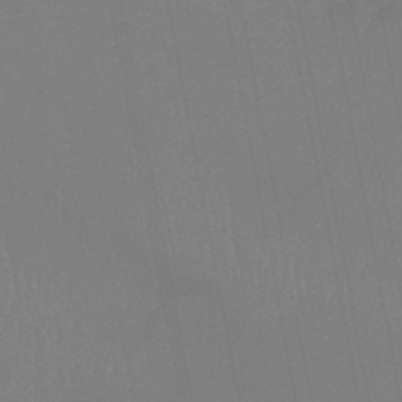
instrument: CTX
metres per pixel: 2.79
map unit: lHb
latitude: -44.1039
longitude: 74.9731
